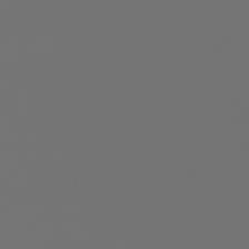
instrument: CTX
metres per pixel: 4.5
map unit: HNb
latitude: -47.1998
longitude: 56.3873
